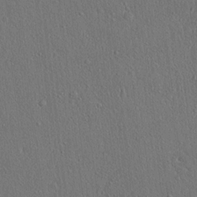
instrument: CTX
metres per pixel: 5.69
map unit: lAvf
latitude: 7.4615
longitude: 167.8044
